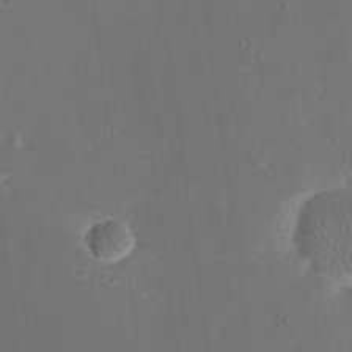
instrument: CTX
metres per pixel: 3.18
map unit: eHh
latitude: 19.4048
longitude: -70.2522
